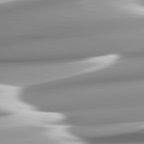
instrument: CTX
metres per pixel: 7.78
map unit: lApd
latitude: 82.5545
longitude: -143.7450
